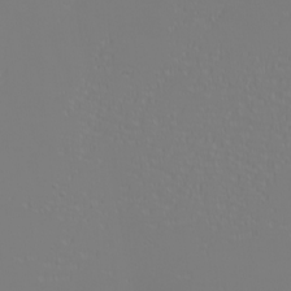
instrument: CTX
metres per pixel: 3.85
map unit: eHh
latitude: -6.3495
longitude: -84.3089
